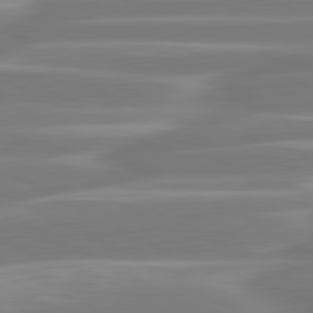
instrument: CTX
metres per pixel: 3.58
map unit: lApd
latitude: 80.8191
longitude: -129.3104
